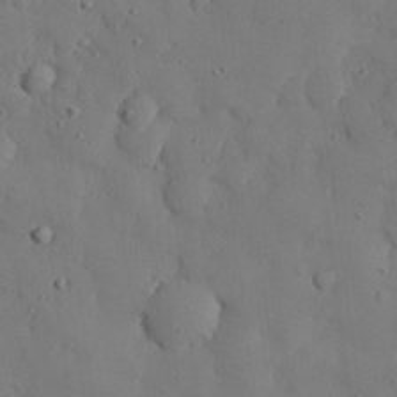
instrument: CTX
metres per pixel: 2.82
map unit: Nhu
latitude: 25.7260
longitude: -72.3279
